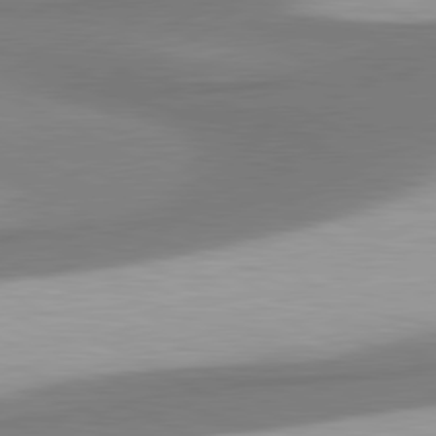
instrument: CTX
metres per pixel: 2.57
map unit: lApd
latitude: 80.6679
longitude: 176.4818
